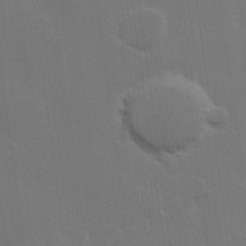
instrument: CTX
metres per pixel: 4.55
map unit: Hve
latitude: 22.8569
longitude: 147.2187
